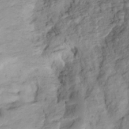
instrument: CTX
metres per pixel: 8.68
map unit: Htu
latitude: -4.9352
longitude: 153.1242
